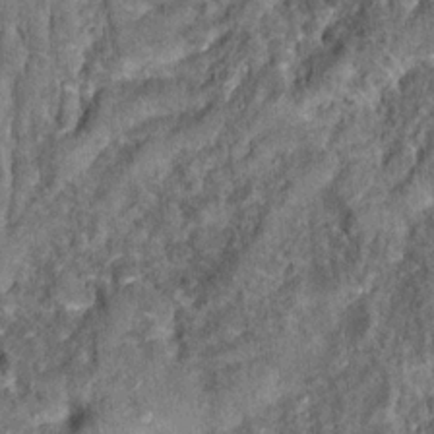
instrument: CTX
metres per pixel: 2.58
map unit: Hto
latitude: 15.4994
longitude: -34.7057
